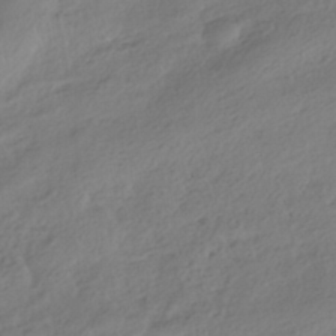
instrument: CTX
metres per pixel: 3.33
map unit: HNhu
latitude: -39.3510
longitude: 97.7856
